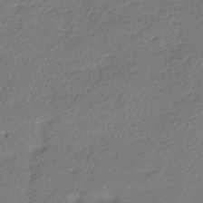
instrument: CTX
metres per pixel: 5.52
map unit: HNhu
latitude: -41.1242
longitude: 96.4818
